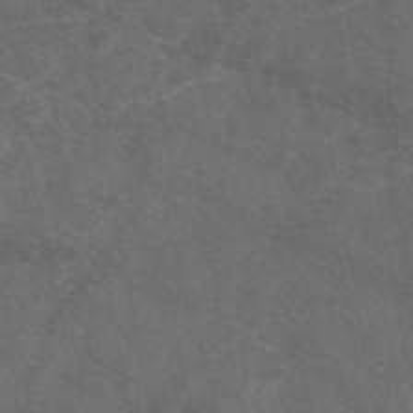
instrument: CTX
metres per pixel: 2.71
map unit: eAb
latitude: 47.7828
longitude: 117.3887
